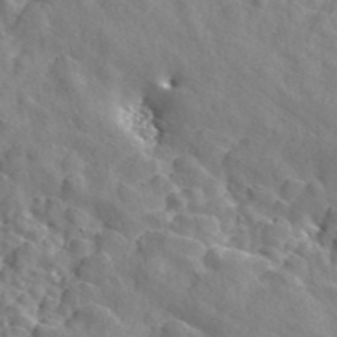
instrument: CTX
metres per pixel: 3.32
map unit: ANa
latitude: 46.3845
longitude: 49.4455
